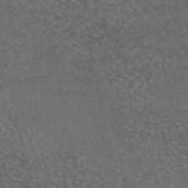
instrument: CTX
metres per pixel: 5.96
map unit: eAb
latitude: 45.5560
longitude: 114.7085
